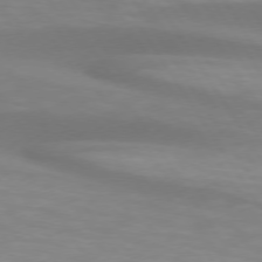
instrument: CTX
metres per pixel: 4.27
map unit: lApd
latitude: 74.5357
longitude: -50.4790
